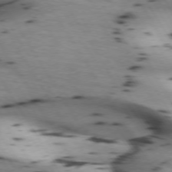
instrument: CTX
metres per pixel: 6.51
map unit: lApd
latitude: 72.3657
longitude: -52.8947
